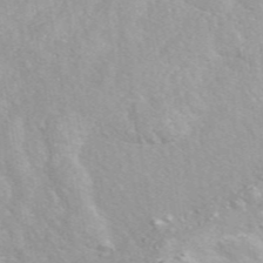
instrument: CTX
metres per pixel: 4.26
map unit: eAb
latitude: 48.7813
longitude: 119.0109
